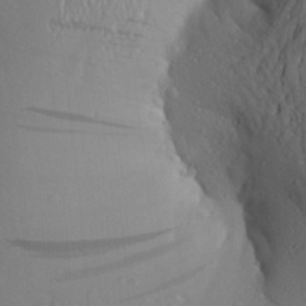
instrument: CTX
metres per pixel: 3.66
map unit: Aa
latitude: 25.3103
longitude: -149.0836
